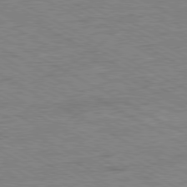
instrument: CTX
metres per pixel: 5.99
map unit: Ap
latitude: -80.7463
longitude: -77.2159
